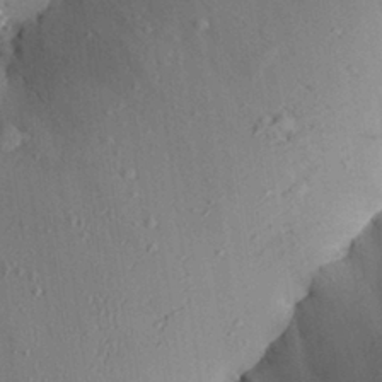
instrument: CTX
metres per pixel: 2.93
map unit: Aa
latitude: 28.0822
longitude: -131.2537
